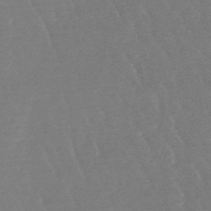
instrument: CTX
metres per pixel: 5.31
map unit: lHb
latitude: -48.5196
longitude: 72.4629
